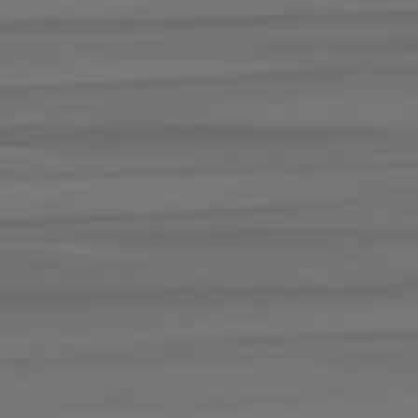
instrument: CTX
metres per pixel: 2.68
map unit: lApd
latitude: 82.8757
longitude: -178.8380
